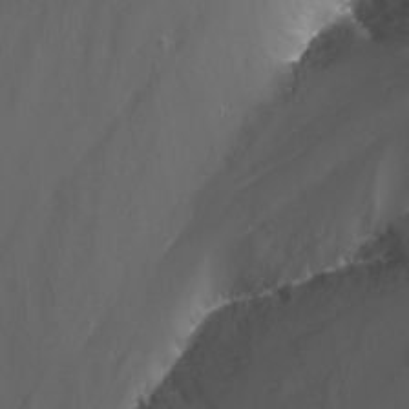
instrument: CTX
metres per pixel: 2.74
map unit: Nhu
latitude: -14.1795
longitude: -64.1578
